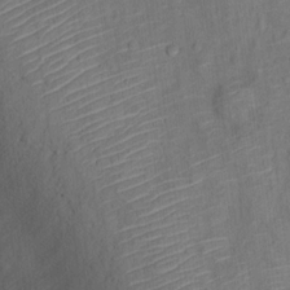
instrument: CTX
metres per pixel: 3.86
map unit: Ht
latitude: 11.1781
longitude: -40.4034
